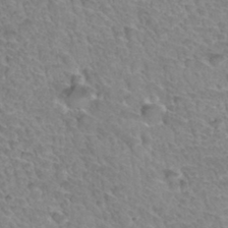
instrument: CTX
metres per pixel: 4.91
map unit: Hto
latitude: 34.5545
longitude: -46.2523
